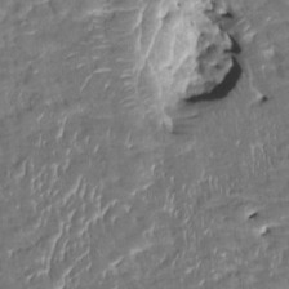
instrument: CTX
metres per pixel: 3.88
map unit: HNhu
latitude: 3.8016
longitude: -7.7827
